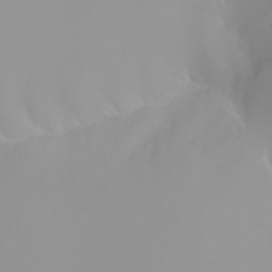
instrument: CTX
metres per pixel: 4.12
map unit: Nhu
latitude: -4.1228
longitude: -93.3670
